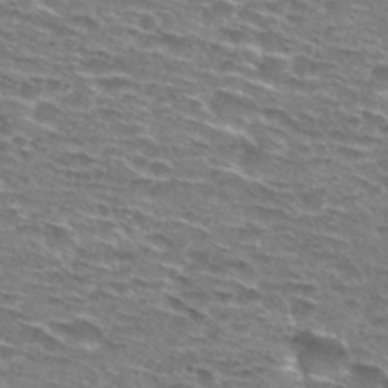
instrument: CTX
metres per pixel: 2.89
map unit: Hto
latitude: 28.8191
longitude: -47.7261
